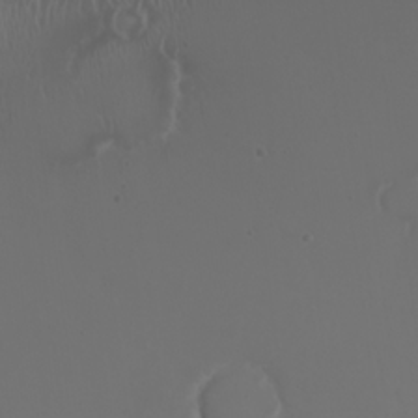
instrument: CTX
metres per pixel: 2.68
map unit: Nhu
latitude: 22.2900
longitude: -63.7261
